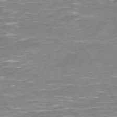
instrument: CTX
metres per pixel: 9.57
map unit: Hpe
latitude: 72.1578
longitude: -123.7827
